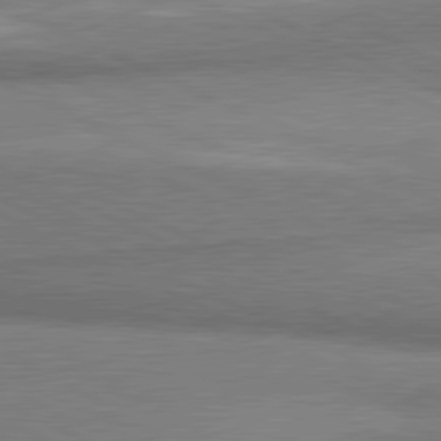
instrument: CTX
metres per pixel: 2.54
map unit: lApd
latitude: 81.1025
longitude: 164.1606
